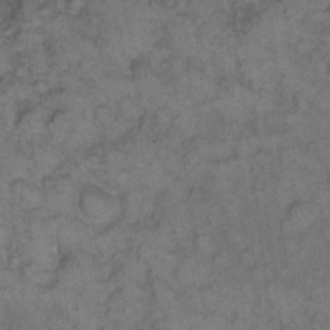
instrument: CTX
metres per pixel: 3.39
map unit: eHh
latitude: 12.5168
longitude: -63.9339
